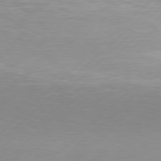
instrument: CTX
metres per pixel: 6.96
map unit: Hpe
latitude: 78.0255
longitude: -131.7261
